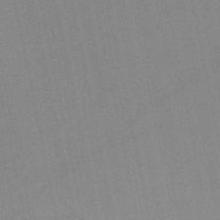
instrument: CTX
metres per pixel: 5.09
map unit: HNb
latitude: -51.1809
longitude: -50.7057
